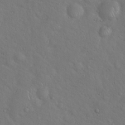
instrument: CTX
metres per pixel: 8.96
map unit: Hto
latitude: 17.4237
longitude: -53.3671
